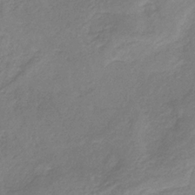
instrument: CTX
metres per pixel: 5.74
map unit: HNb
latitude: -31.8611
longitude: 59.2753
